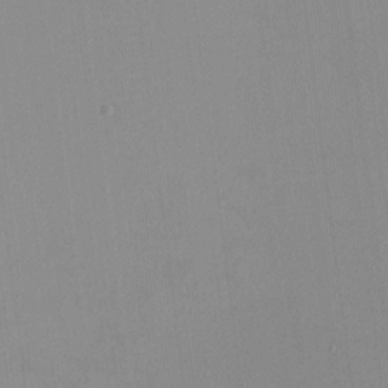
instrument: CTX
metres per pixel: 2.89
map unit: HNhu
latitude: -1.8990
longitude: -7.1025
